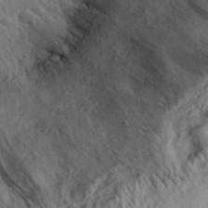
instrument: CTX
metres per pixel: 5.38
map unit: eHh
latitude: 30.5168
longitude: -72.8569
